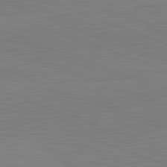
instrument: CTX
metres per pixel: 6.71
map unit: lApd
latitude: 82.2522
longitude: -158.5924
